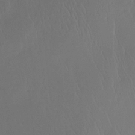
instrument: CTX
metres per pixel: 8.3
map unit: Htu
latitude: -14.4440
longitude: -47.4238
